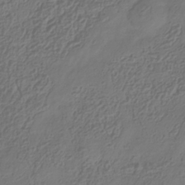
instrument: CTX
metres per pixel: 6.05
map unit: Hve
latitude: -35.2376
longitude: 88.4629
